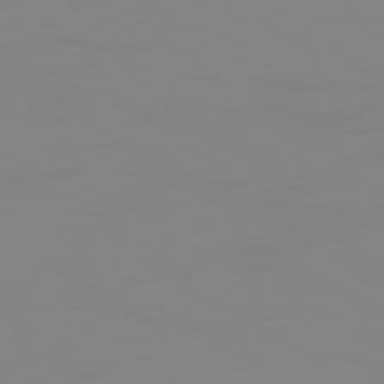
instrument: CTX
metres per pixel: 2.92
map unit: Hpe
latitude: 75.1214
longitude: -128.2900
